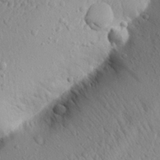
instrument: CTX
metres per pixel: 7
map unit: Aa
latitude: 20.0633
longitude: -148.5735
